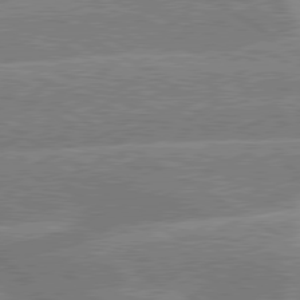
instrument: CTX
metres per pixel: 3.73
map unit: lApd
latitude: 79.5749
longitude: -131.7261
